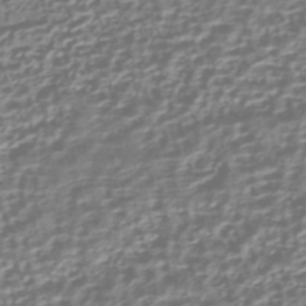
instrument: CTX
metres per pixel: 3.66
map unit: HNhu
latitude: -43.2753
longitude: 106.2740
